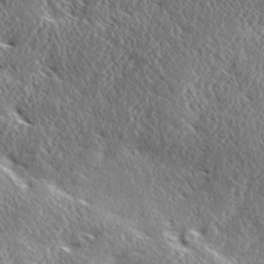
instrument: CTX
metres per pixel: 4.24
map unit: Ave
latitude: 17.7072
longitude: -137.8017
